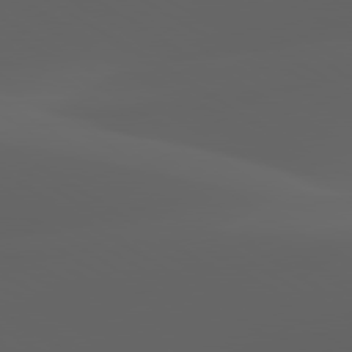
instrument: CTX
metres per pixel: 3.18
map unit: lApd
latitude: 80.0633
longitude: -92.9891
